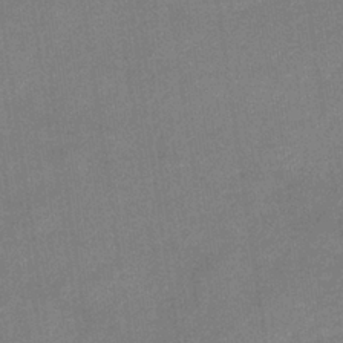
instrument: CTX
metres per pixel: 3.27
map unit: eHb
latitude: -35.6533
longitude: 73.3509
